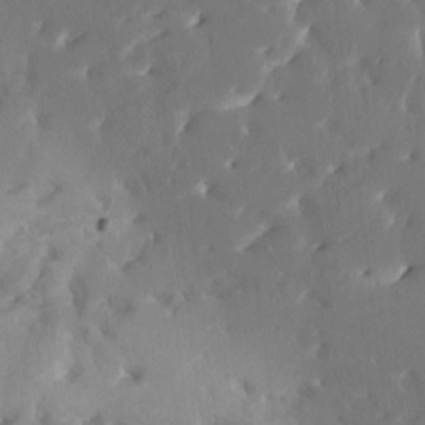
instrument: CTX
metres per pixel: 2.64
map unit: HNhu
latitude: 4.2333
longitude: 10.2173
